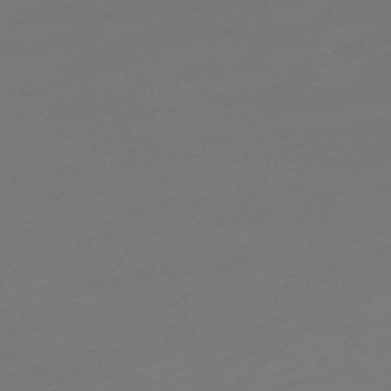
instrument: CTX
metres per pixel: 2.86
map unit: lHb
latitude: -46.4629
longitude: 59.8800
